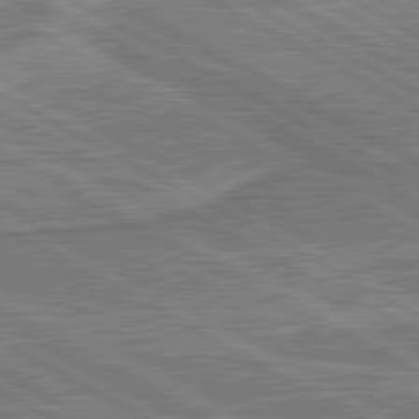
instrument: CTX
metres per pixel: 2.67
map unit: lApd
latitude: 80.6868
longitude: 144.4062
